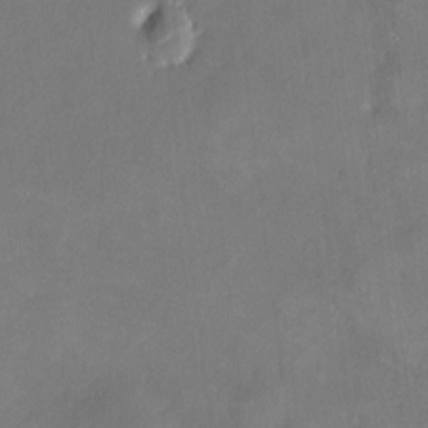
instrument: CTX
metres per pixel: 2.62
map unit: HNhu
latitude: 6.6868
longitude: 4.9541
